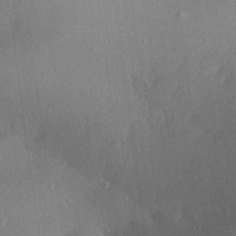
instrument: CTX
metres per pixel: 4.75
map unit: Aa
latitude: 29.6316
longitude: -144.1011
